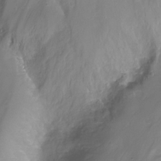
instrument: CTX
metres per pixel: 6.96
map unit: Ht
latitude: -17.4077
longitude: -46.7813
